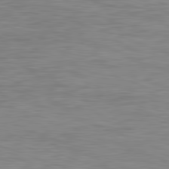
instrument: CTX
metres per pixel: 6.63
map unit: Ap
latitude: -82.1606
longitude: -79.3482
